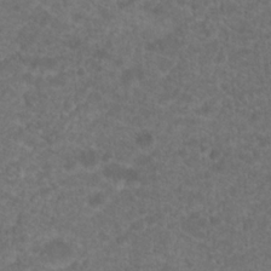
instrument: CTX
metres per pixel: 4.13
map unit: Hto
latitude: 19.5182
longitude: -39.0458
